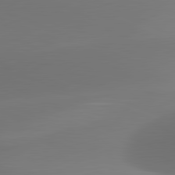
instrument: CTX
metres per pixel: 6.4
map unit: lApd
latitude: 81.7827
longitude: -161.4993
